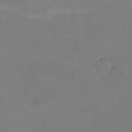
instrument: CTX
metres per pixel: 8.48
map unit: lHvf
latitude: -11.1998
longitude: -104.0822
